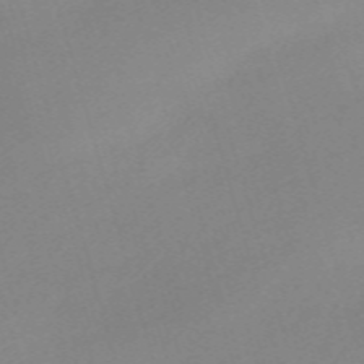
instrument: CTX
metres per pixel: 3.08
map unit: eHh
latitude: -61.3699
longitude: 49.8045
